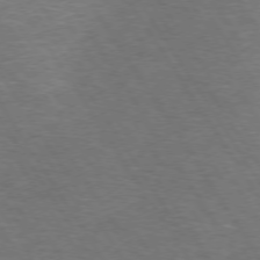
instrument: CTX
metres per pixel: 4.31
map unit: Hpe
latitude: 72.9136
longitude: -124.9135
